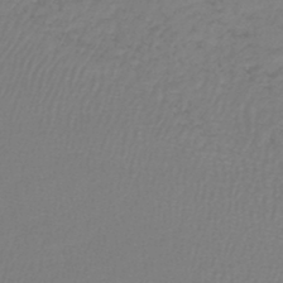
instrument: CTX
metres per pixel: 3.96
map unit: lHb
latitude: -42.5573
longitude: 62.5762
